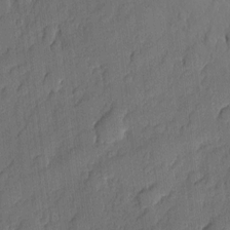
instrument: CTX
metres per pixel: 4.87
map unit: eHh
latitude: 5.7072
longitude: -75.3293
